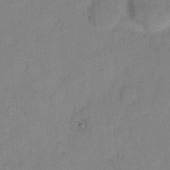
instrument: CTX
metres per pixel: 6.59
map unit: eHh
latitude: 7.2348
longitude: -65.5182
